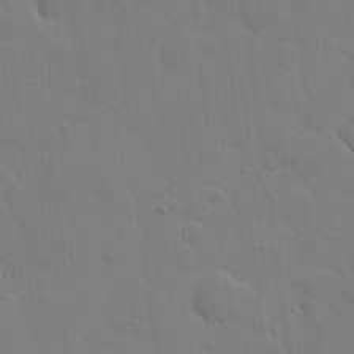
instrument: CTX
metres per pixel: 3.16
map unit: eHh
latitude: 5.3293
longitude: -67.3103
